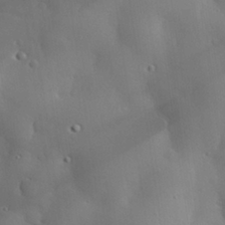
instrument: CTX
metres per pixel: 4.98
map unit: eHh
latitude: 29.9717
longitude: -81.8961
